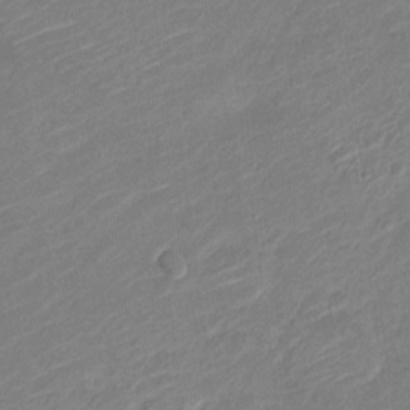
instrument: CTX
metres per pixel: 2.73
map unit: Nve
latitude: -18.9164
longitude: 107.4644
